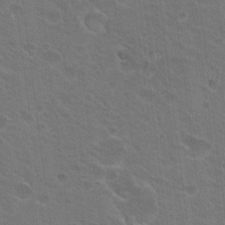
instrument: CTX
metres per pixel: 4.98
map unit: Nhu
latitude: 17.3482
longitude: -31.0459
